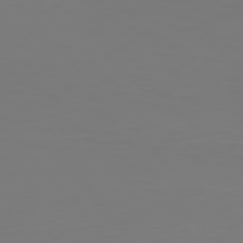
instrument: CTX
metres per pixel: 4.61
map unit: Hpe
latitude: 76.0255
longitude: -133.0270
